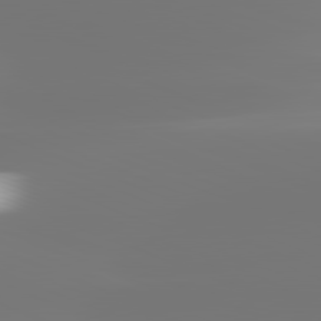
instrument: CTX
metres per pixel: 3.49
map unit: lApd
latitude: 81.9150
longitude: -150.3656
